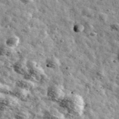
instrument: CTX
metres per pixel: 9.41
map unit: Ave
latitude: 41.4615
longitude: -107.6316
